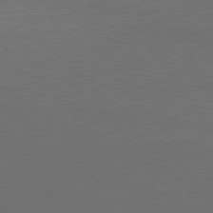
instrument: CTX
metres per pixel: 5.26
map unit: Hpe
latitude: 77.7260
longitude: -122.9892
